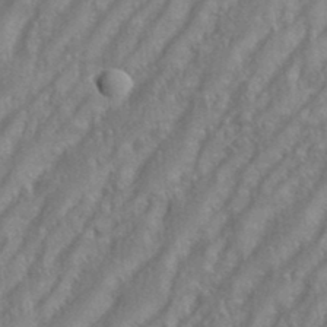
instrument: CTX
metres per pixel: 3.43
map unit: eHh
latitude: 35.1592
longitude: -133.6127
